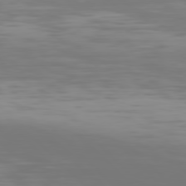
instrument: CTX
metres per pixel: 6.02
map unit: Hpe
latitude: 77.0647
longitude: -171.1403
